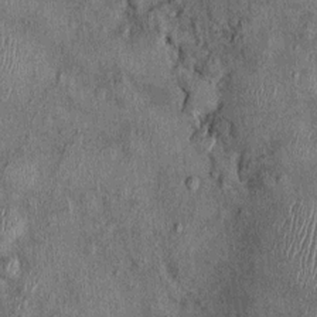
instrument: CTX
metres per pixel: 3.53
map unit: Nhu
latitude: 0.0822
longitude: -16.2333
